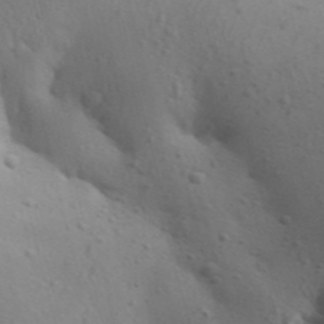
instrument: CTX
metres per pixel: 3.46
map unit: Aa
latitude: 29.6883
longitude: -146.4790
